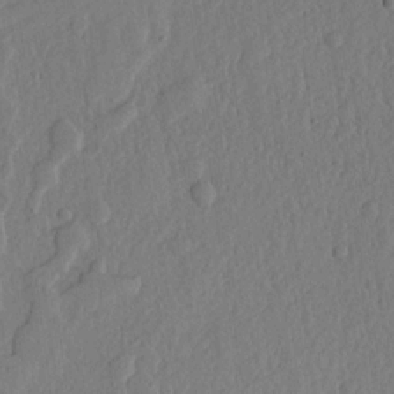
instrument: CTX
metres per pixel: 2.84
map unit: lHvf
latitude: 18.1200
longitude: -115.5371
